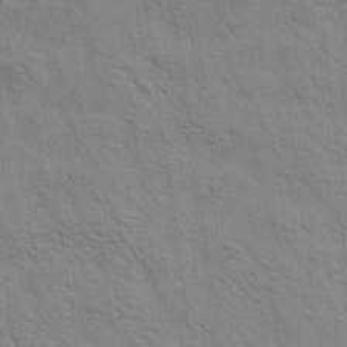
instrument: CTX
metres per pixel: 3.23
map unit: Aa
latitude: 20.3845
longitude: -140.5356
